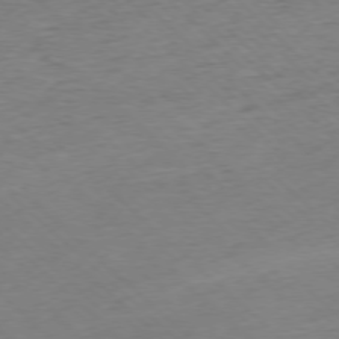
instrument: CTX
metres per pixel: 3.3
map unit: Ap
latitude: -77.0864
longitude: -97.2726
